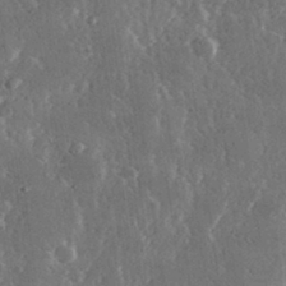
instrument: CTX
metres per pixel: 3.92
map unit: lHvf
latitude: 31.8395
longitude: -91.6505
